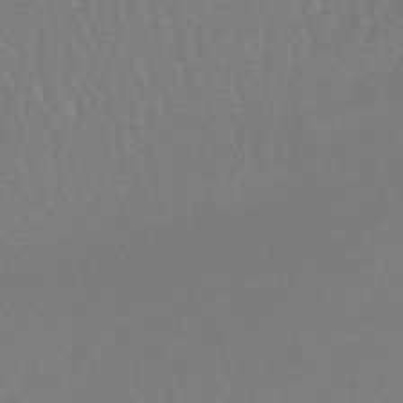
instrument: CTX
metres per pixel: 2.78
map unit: HNhu
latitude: -49.0676
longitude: 101.4454
